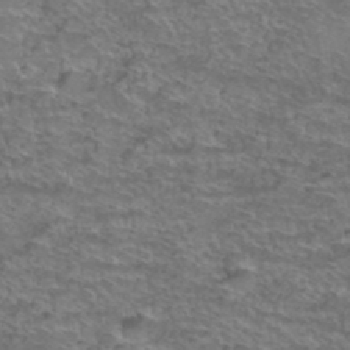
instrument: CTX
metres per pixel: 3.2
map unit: Hto
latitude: 38.9703
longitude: -43.1214
